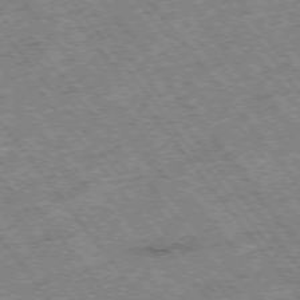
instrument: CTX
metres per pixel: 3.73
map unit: Hpe
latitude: -75.4077
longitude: -20.6302
